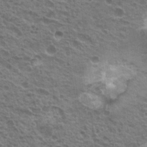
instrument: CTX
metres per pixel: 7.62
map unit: Hto
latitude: 20.1011
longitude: -31.8962
